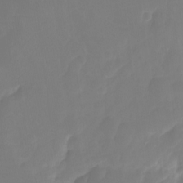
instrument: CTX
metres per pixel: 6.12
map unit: Ht
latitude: -14.5574
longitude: -57.1970
